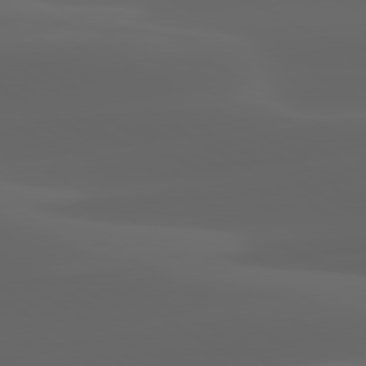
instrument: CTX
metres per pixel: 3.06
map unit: lApd
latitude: 80.2333
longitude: -93.7449
